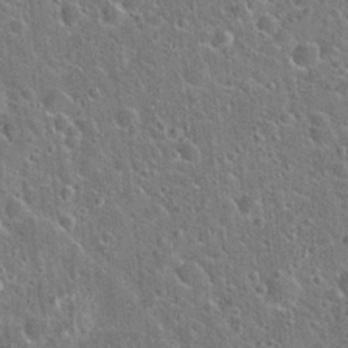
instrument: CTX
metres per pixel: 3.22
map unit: Hto
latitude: 22.2900
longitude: -51.1592
